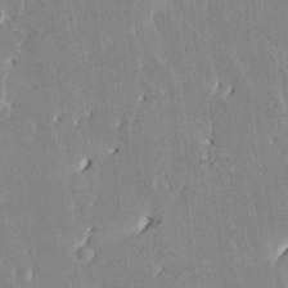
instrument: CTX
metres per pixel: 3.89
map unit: HNhu
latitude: 4.7057
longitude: -6.1389
